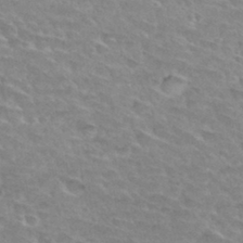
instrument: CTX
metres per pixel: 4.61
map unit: Hto
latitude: 32.8947
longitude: -45.7827
